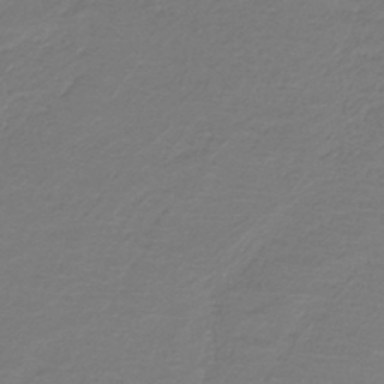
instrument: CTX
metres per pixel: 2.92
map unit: HNb
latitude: -43.0108
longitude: 52.6707
